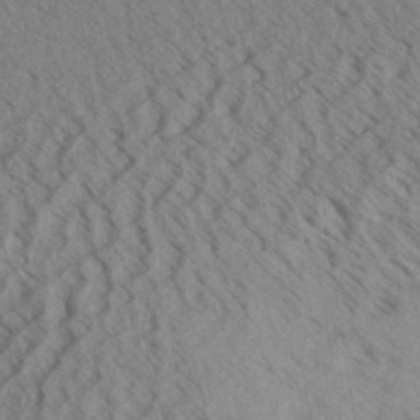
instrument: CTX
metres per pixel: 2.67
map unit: Aa
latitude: 32.4979
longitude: -138.6490
